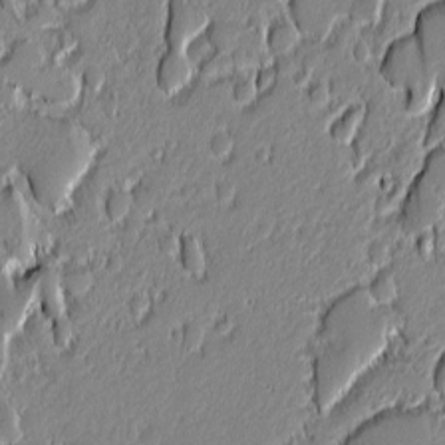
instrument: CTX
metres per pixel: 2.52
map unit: lAvf
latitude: -0.0850
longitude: -108.4601
